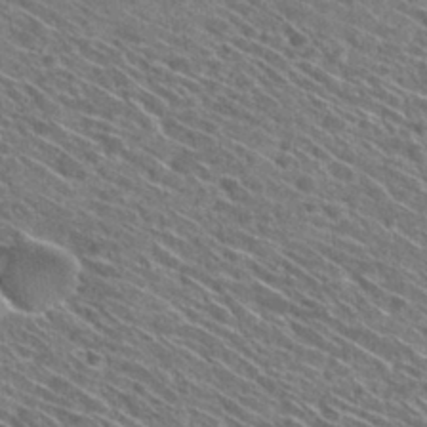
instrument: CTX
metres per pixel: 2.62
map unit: Hto
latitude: 30.0255
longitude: -45.5371
